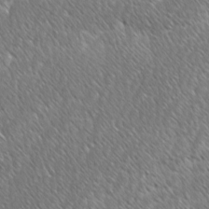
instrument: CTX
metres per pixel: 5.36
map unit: lAvf
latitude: -1.8612
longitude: -114.7813
